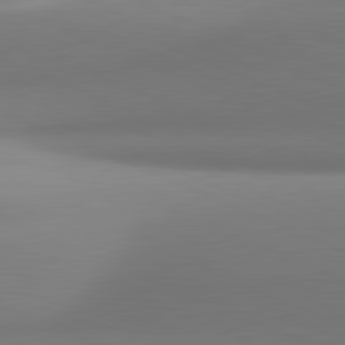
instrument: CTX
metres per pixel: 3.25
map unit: lApd
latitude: 81.3671
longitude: 142.3873
